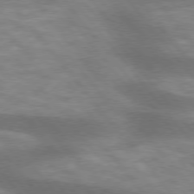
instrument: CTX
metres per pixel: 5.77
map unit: lApd
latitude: 75.7450
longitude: -58.1389
